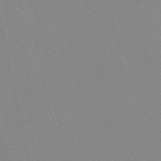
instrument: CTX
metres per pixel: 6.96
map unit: lHb
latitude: -49.6911
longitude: 69.3887
